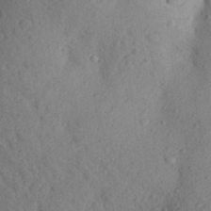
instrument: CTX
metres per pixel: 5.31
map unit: Aa
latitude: 28.7435
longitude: -148.1578
